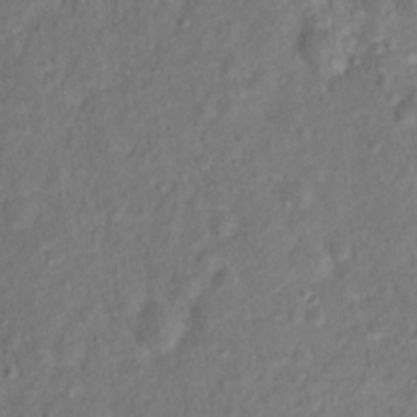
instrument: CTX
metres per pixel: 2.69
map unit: Ht
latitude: 14.7625
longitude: -37.3860
